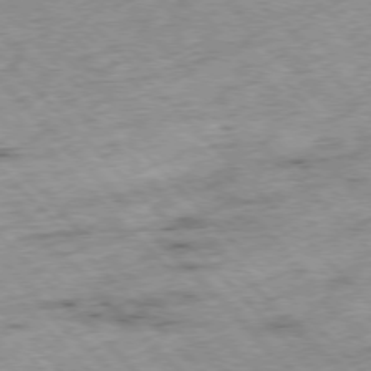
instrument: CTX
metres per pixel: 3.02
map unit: Hpe
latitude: -76.8975
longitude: -15.9717
